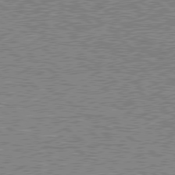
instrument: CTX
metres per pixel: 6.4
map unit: Hpe
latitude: 78.7058
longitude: -143.3293
